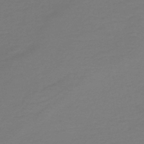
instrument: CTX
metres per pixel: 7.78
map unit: HNb
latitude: -46.5762
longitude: 53.5210
